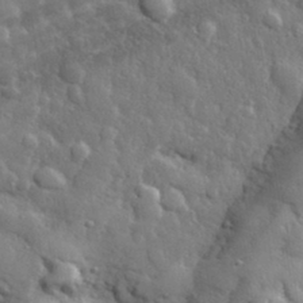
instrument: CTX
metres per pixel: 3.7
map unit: eHh
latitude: 32.4412
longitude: -79.4427
